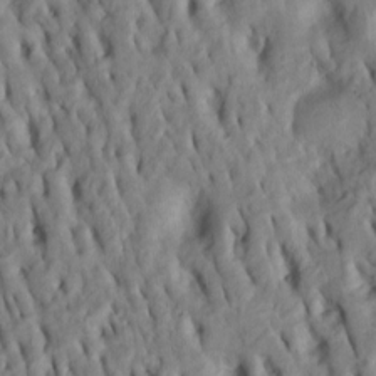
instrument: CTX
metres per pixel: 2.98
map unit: Htu
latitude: -8.1984
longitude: 145.3321
